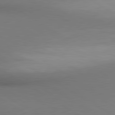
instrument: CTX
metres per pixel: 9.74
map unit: lApd
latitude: 80.4412
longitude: 134.3684
